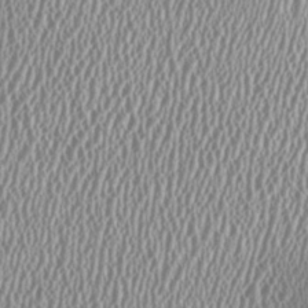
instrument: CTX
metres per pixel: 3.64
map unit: HNhu
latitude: -0.2740
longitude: 0.4440
